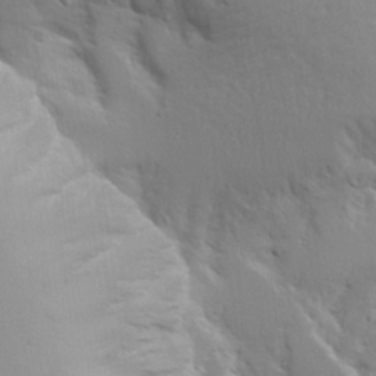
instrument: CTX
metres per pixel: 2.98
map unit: Ave
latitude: 14.0822
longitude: -139.3104
